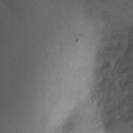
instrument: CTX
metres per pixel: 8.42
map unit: Ht
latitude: -0.8597
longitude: -15.4049
